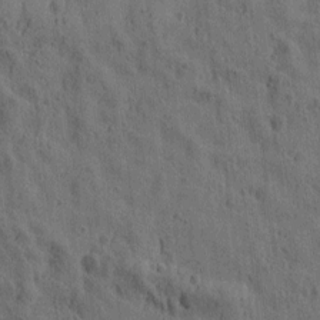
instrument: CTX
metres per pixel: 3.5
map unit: Htu
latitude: 0.3089
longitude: -175.9717
